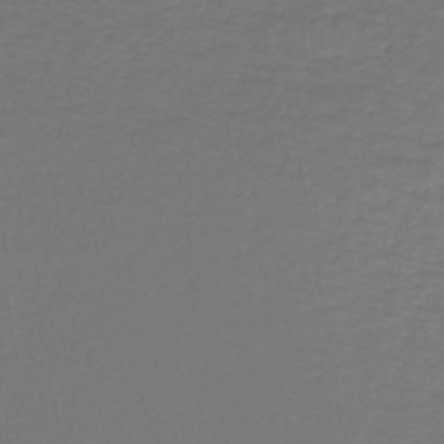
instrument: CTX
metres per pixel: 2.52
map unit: lHb
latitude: -43.5399
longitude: 57.4076
